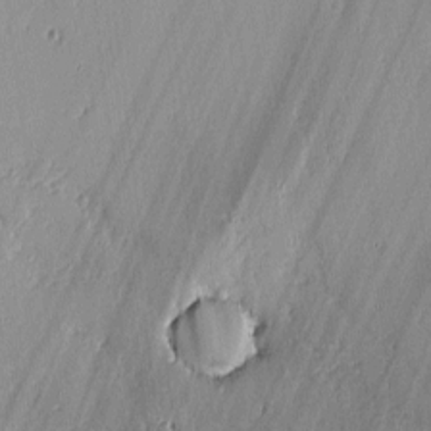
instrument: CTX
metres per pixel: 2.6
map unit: lAvf
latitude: -0.5007
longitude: -107.4237
